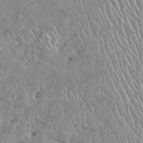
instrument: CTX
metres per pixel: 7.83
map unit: Htu
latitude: -6.3306
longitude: 153.6155
